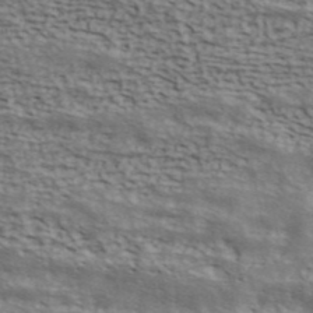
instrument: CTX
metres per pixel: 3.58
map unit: ANa
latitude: 42.9892
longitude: 48.5574
